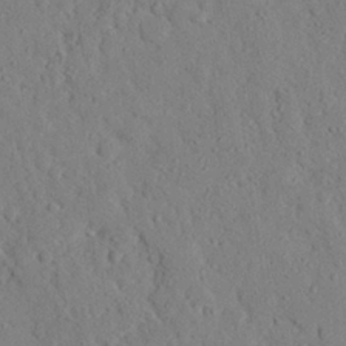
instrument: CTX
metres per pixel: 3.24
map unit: eHh
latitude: 25.9150
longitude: -79.1592
